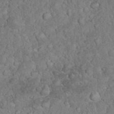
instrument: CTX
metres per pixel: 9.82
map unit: eHh
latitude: 33.2726
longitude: -64.4412
